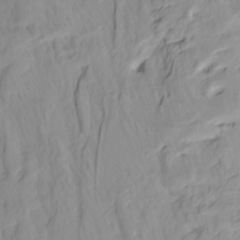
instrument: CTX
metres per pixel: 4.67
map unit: Htu
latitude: -4.8219
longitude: 137.8044
